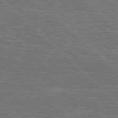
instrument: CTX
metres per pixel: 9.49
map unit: Hpe
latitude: 78.1011
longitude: -151.5371
